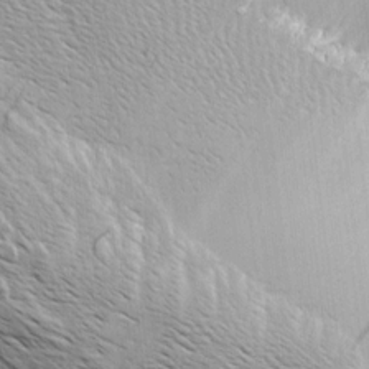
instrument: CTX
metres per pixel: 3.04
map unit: Aa
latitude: 9.3671
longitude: -140.2522
